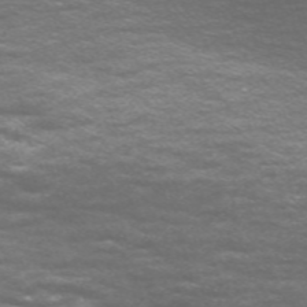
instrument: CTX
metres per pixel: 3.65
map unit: Nve
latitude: -58.9352
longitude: 57.1242
